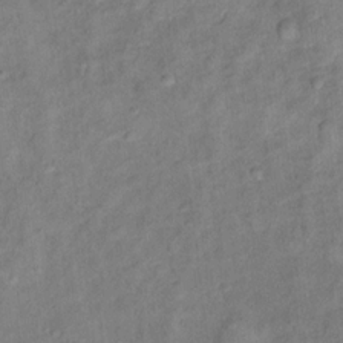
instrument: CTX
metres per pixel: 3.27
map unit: Ht
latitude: 13.7828
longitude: -39.4804
